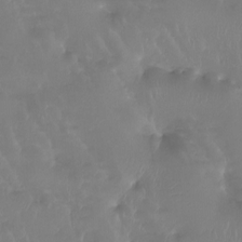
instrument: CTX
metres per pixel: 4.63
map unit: Htu
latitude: -13.8611
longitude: -46.6869
